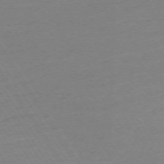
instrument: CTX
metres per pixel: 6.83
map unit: Ap
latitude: -74.2362
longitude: -81.7261
